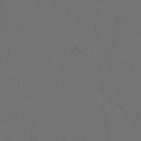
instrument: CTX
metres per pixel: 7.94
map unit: Hto
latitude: 4.4412
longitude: -32.7435
